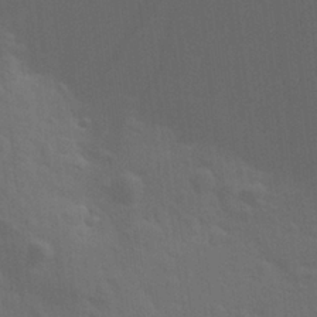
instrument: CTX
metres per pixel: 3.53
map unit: Aa
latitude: 27.3671
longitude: -145.6883
